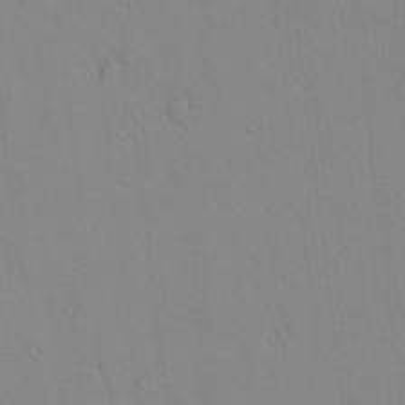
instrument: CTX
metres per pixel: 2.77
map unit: lAvf
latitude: 8.9892
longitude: 168.3684
